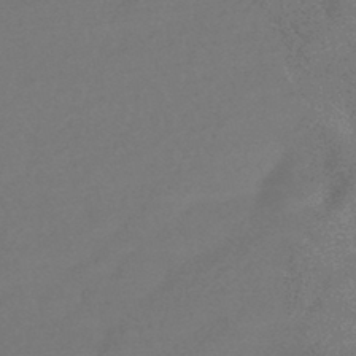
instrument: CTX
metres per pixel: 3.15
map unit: HNhu
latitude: -43.5210
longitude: 92.5952
